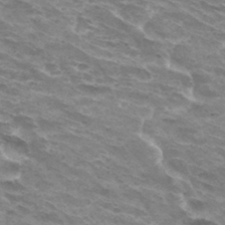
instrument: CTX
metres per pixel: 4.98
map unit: Hto
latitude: 32.9325
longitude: -42.3089
